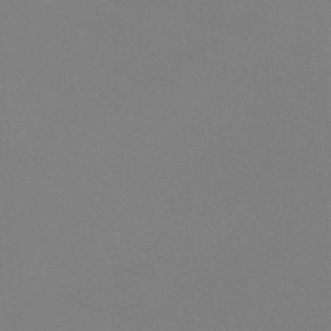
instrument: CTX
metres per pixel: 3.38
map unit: lHb
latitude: -48.3684
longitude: 64.2551
